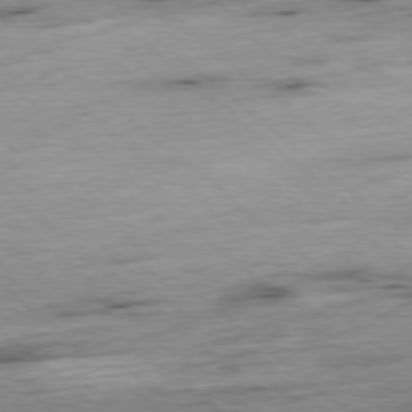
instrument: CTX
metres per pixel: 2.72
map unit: Hpe
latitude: -78.7274
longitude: -15.7072
